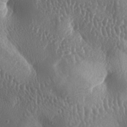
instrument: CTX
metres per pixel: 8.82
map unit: lAa
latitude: -6.7841
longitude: -128.6112
